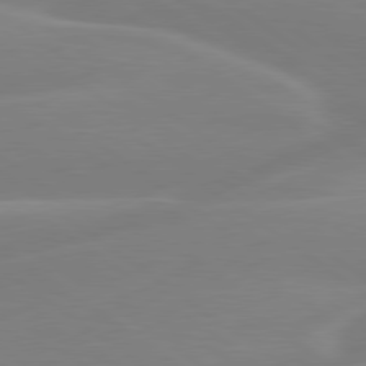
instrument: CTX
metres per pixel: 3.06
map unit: lApd
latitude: 79.3671
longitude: -148.8191
